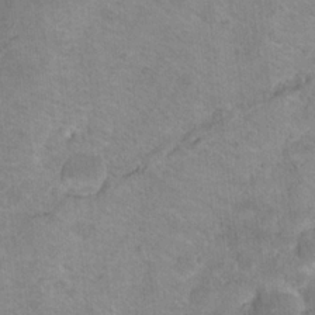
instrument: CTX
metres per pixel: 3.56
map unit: Hto
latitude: 18.2333
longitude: -39.0836
